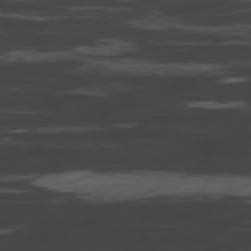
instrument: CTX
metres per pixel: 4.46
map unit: Hpe
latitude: -78.6140
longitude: -20.0822
